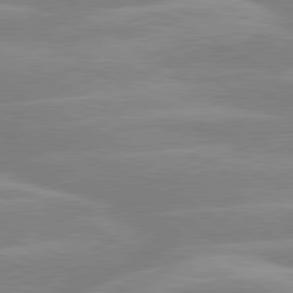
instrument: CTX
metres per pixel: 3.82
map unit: lApd
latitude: 80.1389
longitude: -123.6694
